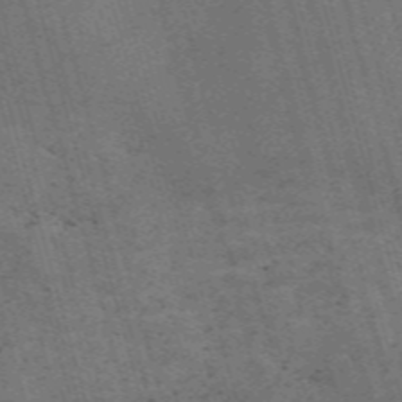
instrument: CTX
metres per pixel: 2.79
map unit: Nve
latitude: -59.3509
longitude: 65.8612
